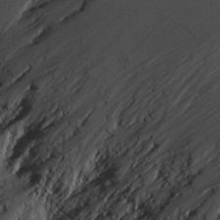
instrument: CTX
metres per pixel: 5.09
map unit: Htu
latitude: -6.7463
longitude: 158.1795
